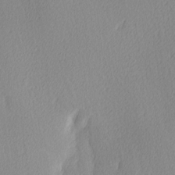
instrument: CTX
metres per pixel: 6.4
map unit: Ave
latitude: 3.8205
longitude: -113.3104
